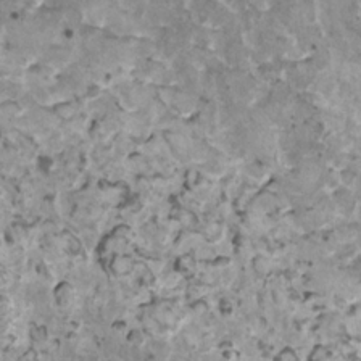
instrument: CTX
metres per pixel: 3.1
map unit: HNhu
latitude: 2.2900
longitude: 5.1053
